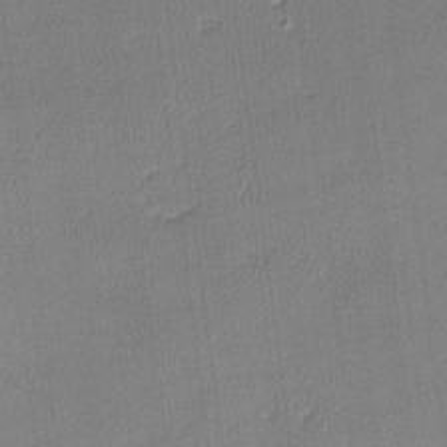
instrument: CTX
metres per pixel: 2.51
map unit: lHvf
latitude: -11.7856
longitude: -99.3292
